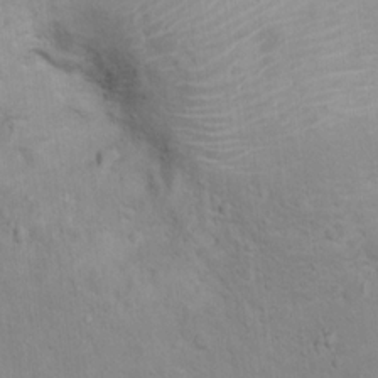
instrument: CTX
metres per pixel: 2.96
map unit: Ht
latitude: 13.0270
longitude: -39.9339
